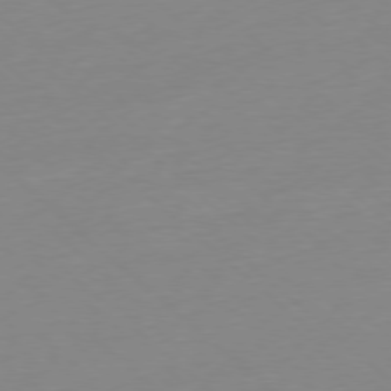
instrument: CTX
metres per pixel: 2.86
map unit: Ap
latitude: -78.0283
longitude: -99.6882
